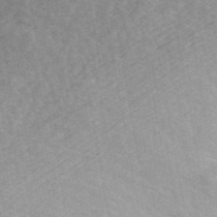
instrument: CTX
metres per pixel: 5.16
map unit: ANa
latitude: 45.0648
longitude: 38.5951
